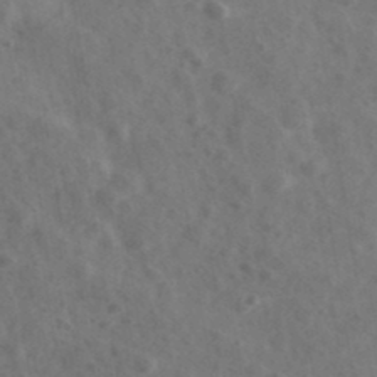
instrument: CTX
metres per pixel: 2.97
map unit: Ave
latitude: 38.6490
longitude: -107.1592
